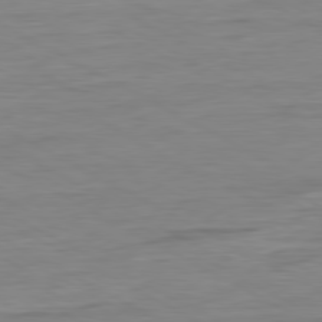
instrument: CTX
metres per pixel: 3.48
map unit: Ap
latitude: -80.5952
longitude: -78.0444
